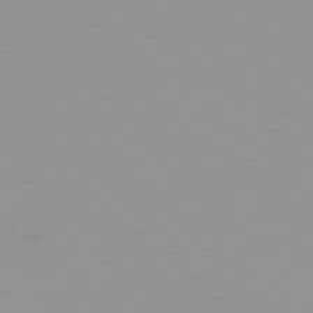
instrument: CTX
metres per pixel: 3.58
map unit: Ap
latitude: -78.3873
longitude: -64.3845
